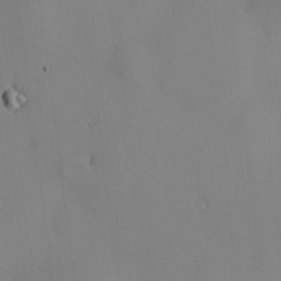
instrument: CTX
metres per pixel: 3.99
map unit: HNhu
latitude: 14.0444
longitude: 14.1228
